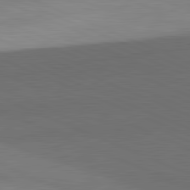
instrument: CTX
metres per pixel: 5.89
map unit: lApd
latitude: 81.7639
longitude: 137.8800
